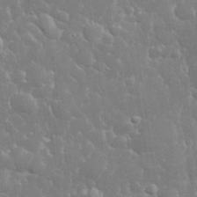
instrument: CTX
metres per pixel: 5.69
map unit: eHh
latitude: 32.5546
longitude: -63.9528
